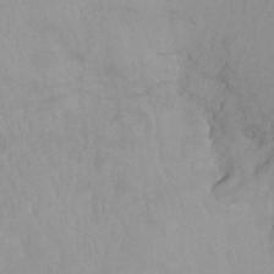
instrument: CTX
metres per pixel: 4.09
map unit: Nhu
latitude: -14.2929
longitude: -54.8002
